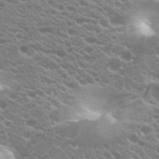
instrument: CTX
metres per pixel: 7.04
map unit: Hto
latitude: 20.1389
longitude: -35.1592
